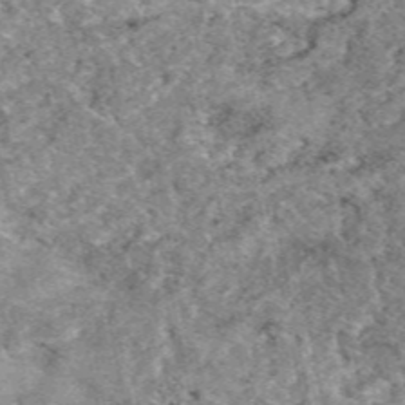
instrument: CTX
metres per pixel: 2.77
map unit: eAb
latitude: 49.1025
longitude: 109.7667
